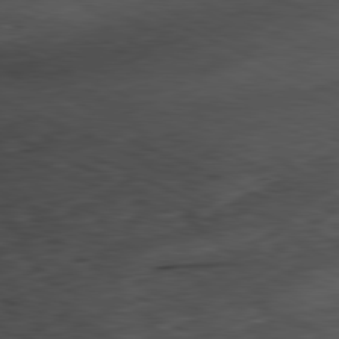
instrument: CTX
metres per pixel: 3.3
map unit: Ap
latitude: -81.6344
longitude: -71.8772
